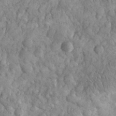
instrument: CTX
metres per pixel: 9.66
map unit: eHh
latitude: 32.2334
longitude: -65.3860
